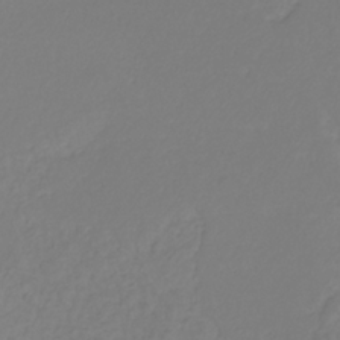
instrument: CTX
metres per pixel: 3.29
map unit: eHb
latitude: -30.3117
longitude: 63.4265
